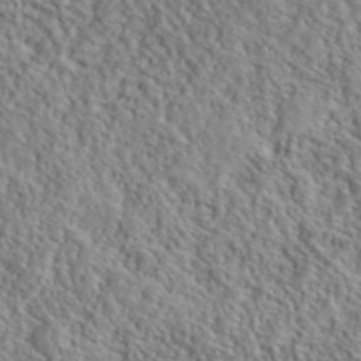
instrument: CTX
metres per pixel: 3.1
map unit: lHvf
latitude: 40.7246
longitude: -89.0648
